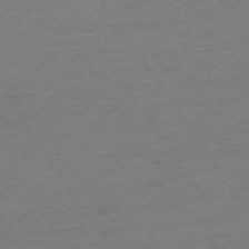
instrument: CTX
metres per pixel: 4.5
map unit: Ap
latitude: -74.6141
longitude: -85.9528
